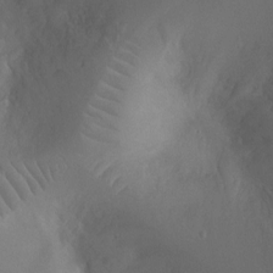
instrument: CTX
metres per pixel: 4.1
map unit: Ht
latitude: -9.7289
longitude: -23.0458
